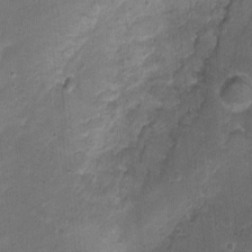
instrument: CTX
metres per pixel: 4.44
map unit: Nhu
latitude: 0.4412
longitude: -17.3103
